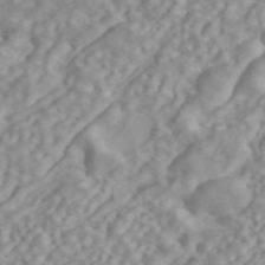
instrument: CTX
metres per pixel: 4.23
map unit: ANa
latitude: 45.8016
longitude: 24.8597
